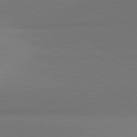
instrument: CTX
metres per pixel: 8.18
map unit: lApd
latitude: 81.4237
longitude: 146.1039
